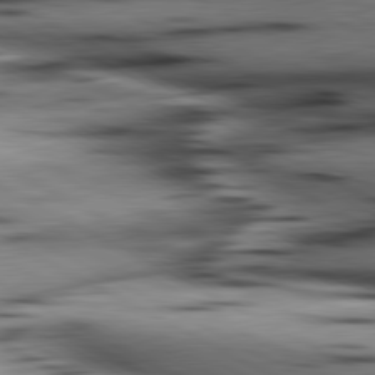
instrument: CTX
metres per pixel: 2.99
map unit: lApd
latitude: 80.5735
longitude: 156.8975
